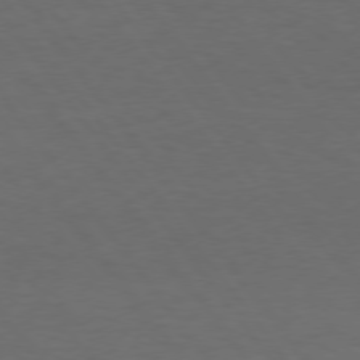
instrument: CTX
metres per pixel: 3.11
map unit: Hpe
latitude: 74.5924
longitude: -131.1970
